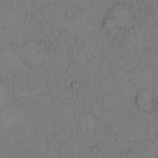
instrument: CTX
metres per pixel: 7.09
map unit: Hto
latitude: 8.7624
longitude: -58.7624
